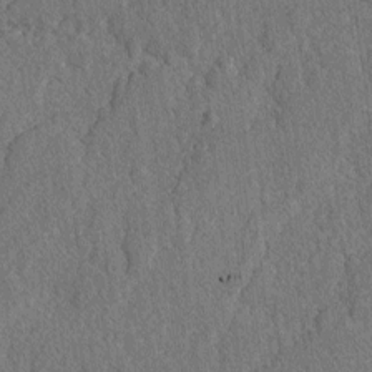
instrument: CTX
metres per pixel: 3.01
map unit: lAvf
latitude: -3.1620
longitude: -109.1970
